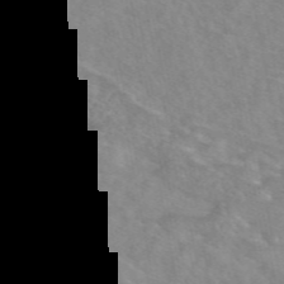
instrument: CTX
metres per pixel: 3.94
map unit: eAb
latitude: 48.4601
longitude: 120.6518
